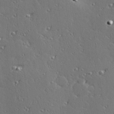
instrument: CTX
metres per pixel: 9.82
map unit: Hve
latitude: 27.7072
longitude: -92.5923
